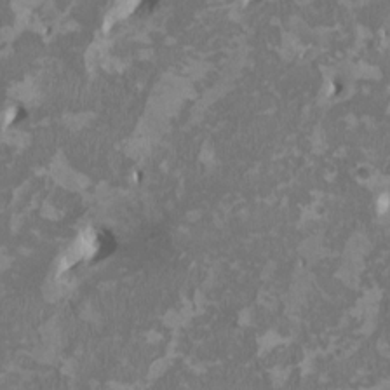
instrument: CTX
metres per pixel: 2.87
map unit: HNhu
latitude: 2.0633
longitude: -3.3859
